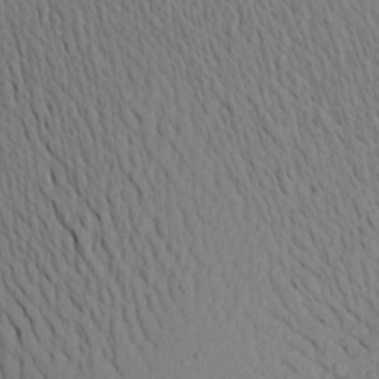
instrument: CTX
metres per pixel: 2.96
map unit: Aa
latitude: 21.5182
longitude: -146.1956
